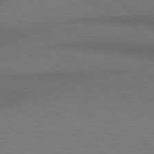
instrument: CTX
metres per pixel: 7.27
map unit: Hpe
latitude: 77.7827
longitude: -157.1025
